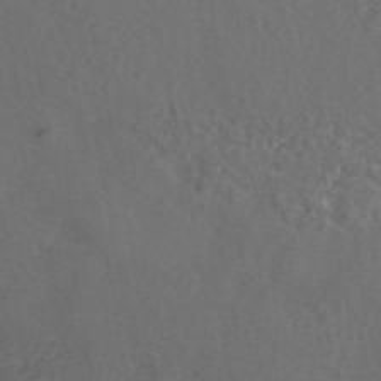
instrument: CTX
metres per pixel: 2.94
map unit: eAb
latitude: 43.1592
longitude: 104.9541
